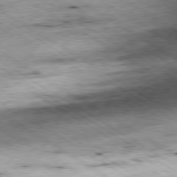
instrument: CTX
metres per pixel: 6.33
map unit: Ap
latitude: -80.0472
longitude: -51.1403
